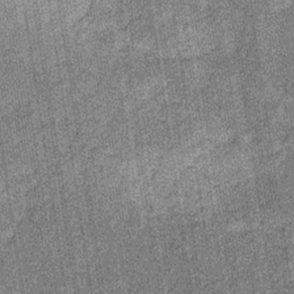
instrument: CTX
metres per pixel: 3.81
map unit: eHb
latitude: -30.7652
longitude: 67.6722
